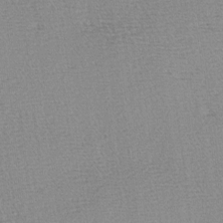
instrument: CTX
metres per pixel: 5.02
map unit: Hve
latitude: 2.9136
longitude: -122.1767
